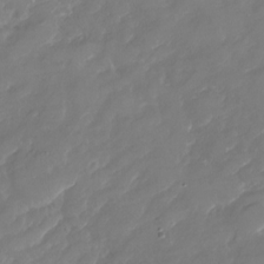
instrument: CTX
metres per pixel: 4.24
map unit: Nhu
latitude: -30.0094
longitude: -72.8758
